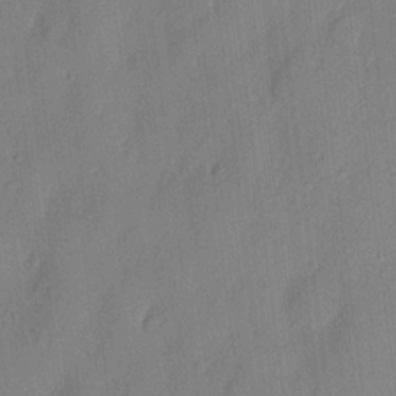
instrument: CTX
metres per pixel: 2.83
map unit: eHh
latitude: 4.4034
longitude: -76.8947
